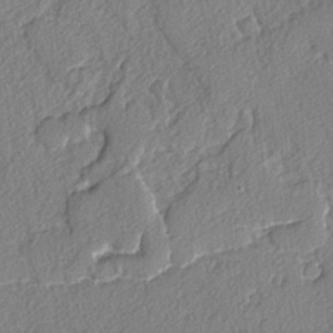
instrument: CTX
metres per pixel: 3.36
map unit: lAvf
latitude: -4.4818
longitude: -108.2333
